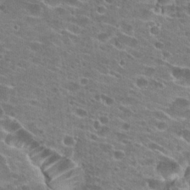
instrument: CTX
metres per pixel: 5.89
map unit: Hto
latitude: 23.8772
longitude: -42.9136
